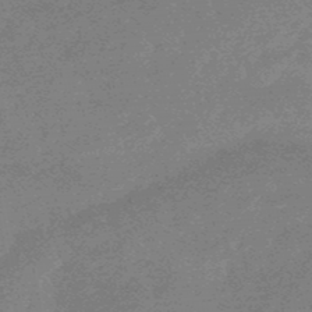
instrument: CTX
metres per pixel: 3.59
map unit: lHb
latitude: -49.1431
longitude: 82.0661
